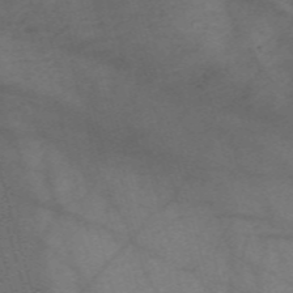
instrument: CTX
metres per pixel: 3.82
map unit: Nve
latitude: -59.2942
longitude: 64.1795
